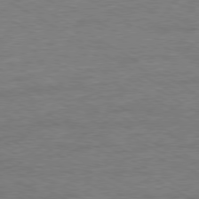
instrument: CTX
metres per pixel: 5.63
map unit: Ap
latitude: -80.0472
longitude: -86.7813
